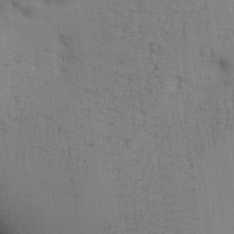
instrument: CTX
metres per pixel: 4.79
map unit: Aa
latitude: 26.5546
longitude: -129.9339
